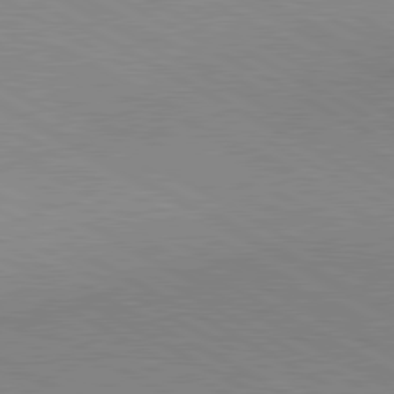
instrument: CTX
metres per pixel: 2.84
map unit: lApd
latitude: 80.7435
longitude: 150.4251
